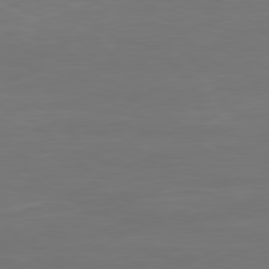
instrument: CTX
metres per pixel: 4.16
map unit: Ap
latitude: -81.4455
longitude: -85.0648
